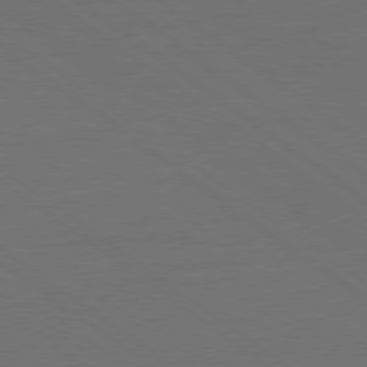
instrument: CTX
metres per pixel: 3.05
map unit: Ap
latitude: -79.2754
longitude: -54.0822
